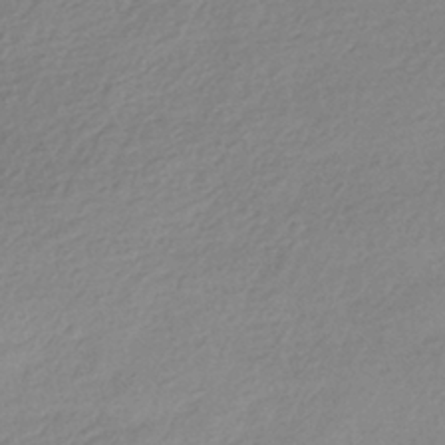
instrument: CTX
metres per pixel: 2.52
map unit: HNhu
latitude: -41.2187
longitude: 94.5384
